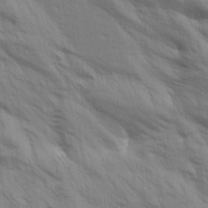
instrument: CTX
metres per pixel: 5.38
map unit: Aa
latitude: 14.6869
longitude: -147.2159
